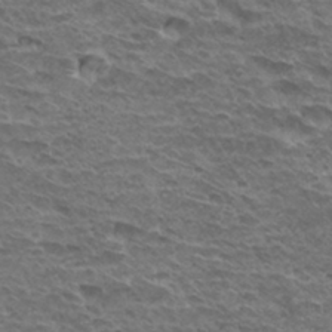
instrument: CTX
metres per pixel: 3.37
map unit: Hto
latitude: 32.3845
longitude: -39.8016
